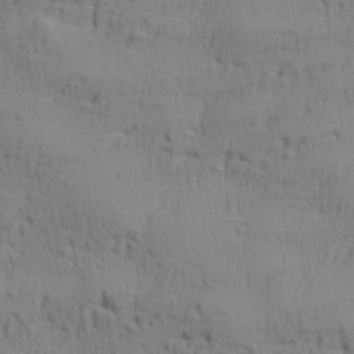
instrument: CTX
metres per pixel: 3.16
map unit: Aa
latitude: 28.2900
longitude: -138.7246
